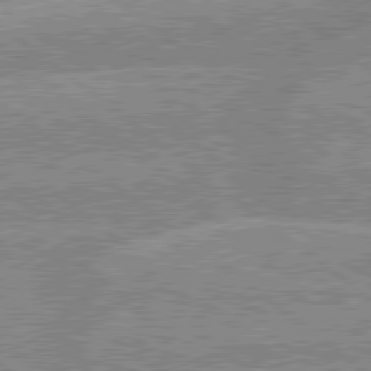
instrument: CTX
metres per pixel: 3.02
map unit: lApd
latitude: 79.2537
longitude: -160.0444
